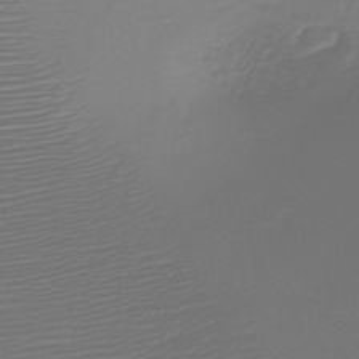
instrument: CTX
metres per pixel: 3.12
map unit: HNb
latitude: -47.5588
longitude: -41.8394
